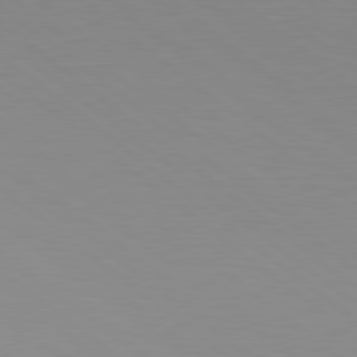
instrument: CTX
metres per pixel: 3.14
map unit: lApd
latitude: 79.0459
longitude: -177.0269
